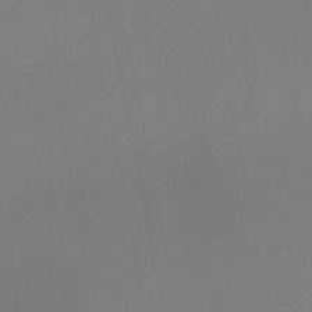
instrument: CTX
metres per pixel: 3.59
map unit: HNb
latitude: -50.2173
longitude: -42.8002
